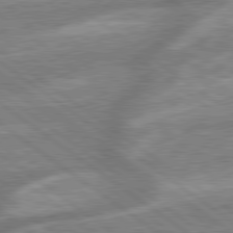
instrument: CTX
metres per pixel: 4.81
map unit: lApd
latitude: 79.4805
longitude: -170.9136
